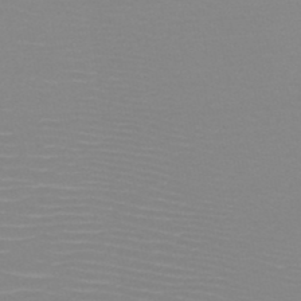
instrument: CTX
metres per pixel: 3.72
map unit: HNb
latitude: -48.0283
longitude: -43.2726
